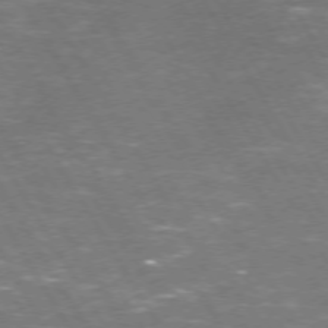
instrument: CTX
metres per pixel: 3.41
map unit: Hpe
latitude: 72.1389
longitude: -124.4412
